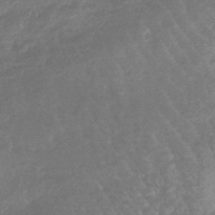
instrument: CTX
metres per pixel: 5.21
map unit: lHb
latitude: -44.9920
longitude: 79.6344
